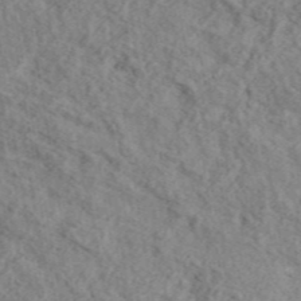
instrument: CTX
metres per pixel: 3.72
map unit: ANa
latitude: 44.7246
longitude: 45.8989
